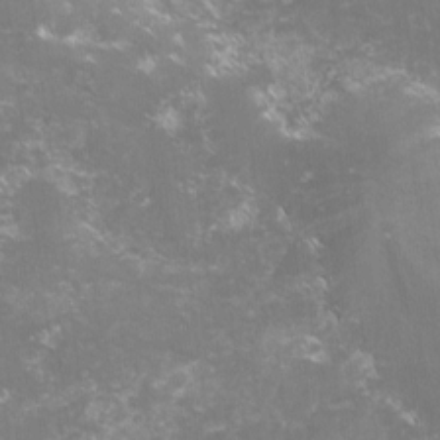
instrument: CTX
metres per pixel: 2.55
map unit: lHvf
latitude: -16.0661
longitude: -101.0270
